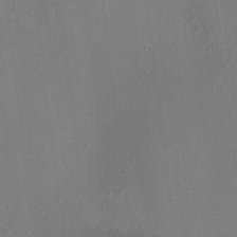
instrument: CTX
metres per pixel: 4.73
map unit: HNhu
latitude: 4.3278
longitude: 6.1605
